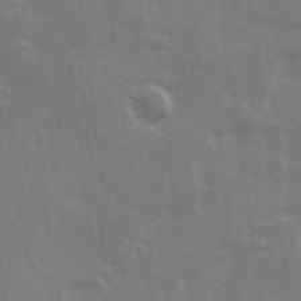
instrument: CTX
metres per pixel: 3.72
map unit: Ave
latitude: 13.2726
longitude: -103.6694
